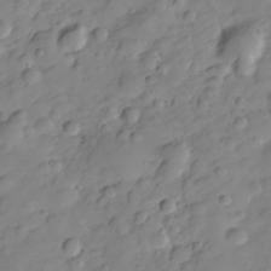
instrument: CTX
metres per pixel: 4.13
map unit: Hve
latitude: -28.4251
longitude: 93.3321
